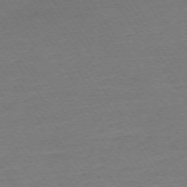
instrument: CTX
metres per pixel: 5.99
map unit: Ap
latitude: -74.2740
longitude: -84.1011
